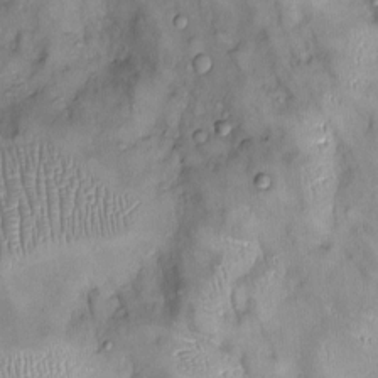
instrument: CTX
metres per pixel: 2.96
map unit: Ht
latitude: -4.7652
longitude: -14.2901
